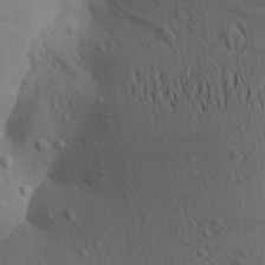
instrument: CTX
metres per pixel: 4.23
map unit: Aa
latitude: 19.4237
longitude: -149.3671
